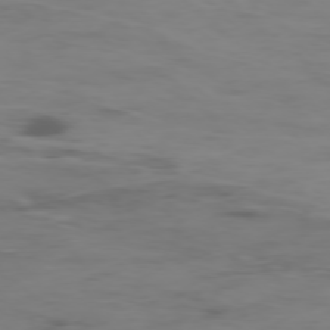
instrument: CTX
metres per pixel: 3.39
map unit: Ap
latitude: -77.6533
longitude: -62.9514
